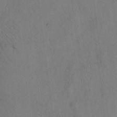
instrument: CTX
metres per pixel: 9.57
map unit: eHh
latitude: 12.2145
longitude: -61.3104
